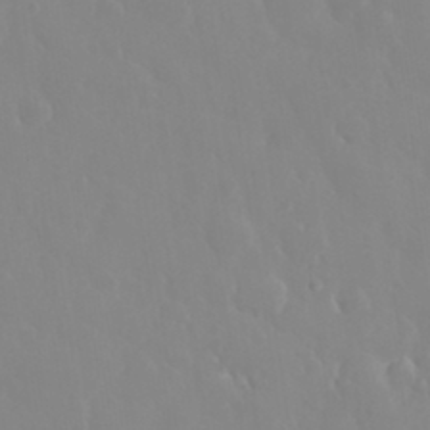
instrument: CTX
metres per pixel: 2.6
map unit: eHh
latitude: 33.4049
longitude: -59.4049
